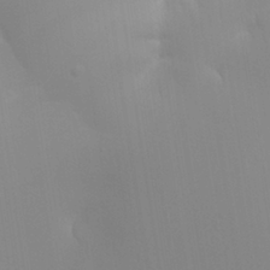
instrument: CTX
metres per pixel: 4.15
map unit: Aa
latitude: 26.9325
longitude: -131.5183
